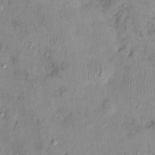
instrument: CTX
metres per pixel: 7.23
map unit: Nhu
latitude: -0.0472
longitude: -15.4616
